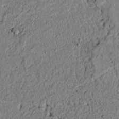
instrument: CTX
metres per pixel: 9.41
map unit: lAvf
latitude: 5.9339
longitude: 168.0094
